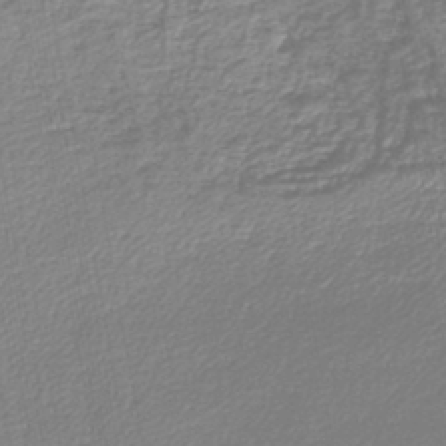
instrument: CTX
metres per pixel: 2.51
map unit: lHb
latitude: -44.1228
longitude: 61.8989
